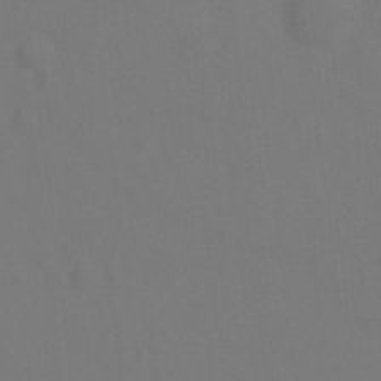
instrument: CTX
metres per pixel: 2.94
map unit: Hto
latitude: 0.2711
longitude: -34.2522
